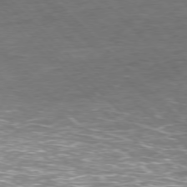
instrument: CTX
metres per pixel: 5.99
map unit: Hpe
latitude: -77.7100
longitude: 14.8786
